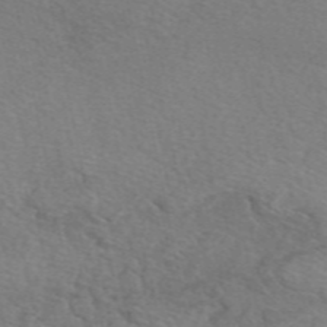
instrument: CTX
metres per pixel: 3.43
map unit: eAb
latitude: 50.7057
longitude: 110.8974
